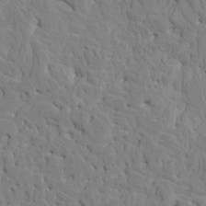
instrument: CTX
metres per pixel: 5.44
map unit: HNhu
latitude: 7.9339
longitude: -3.1781
